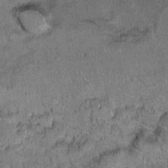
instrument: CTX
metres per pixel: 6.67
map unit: Ht
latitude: 8.5924
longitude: -37.3292
